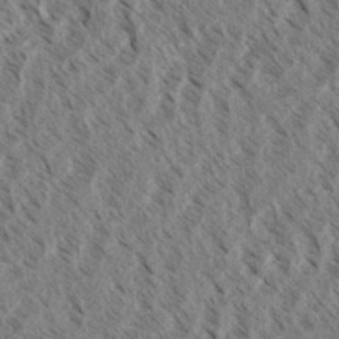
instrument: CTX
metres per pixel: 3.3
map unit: eHh
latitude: 34.6112
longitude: -139.6316
